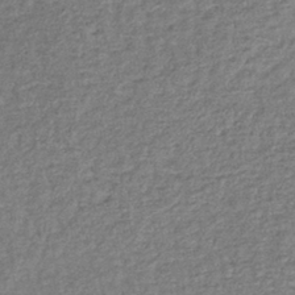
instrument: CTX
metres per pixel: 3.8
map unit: lHb
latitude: -40.8408
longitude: 71.3699
